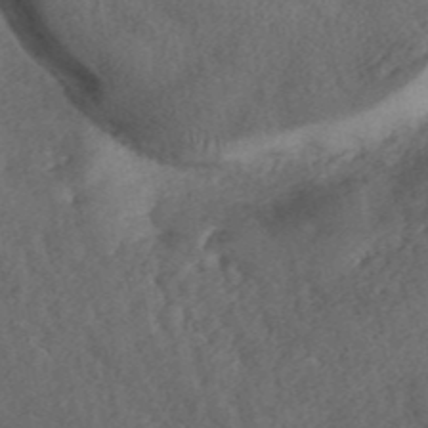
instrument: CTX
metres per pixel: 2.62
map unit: ANa
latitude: 42.2334
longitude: 51.8233
